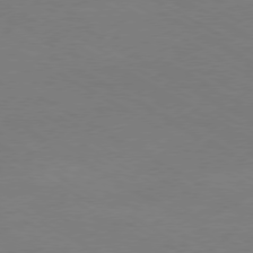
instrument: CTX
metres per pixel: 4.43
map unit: Ap
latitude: -76.3684
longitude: -76.3845
